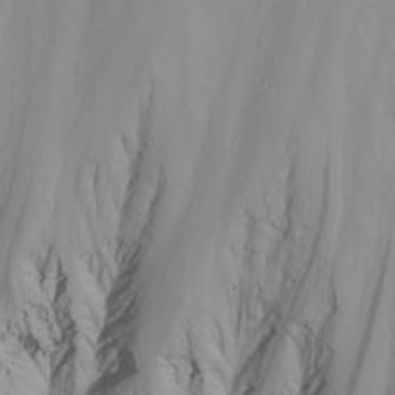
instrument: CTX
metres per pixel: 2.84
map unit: Nhu
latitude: -5.3131
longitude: -80.2145
